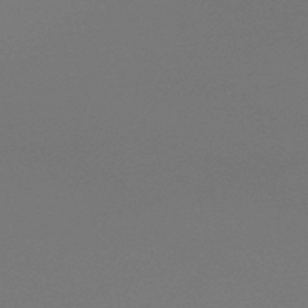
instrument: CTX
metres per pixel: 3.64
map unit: lHb
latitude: -47.0108
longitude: 69.2564
